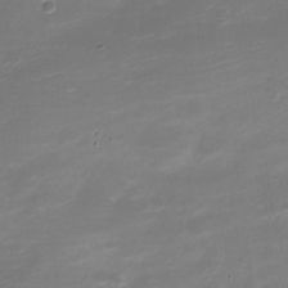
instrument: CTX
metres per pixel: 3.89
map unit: Nve
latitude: -21.2187
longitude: 105.1998
